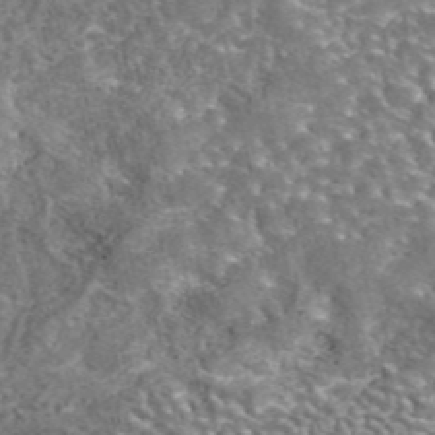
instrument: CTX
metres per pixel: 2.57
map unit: eAb
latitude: 43.0081
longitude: 105.5966
